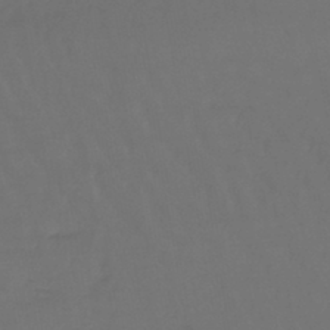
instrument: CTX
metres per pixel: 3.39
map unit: lHb
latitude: -43.5588
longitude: 66.1039
